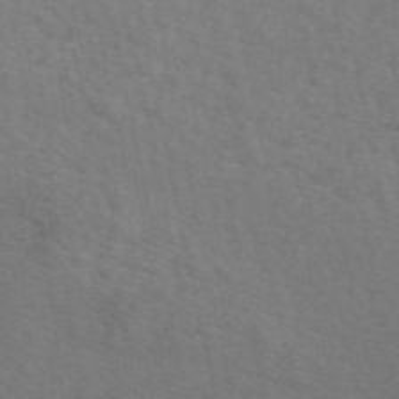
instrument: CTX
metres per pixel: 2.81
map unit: eAb
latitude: 51.0458
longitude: 113.1620
